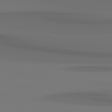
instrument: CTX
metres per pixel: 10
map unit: Hpe
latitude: 78.7624
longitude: -137.2915
